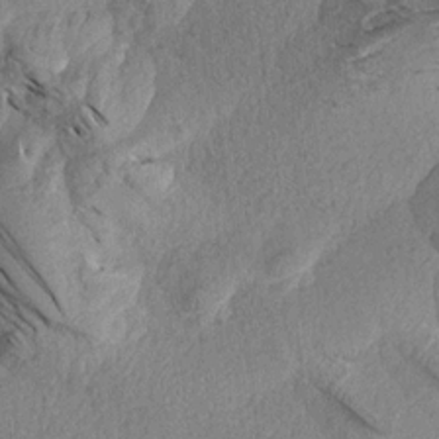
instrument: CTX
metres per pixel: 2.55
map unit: Aa
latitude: 18.9702
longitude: -145.4993
